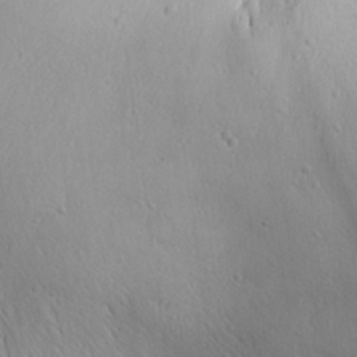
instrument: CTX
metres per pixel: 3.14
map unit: Aa
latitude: 25.8205
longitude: -142.2145
